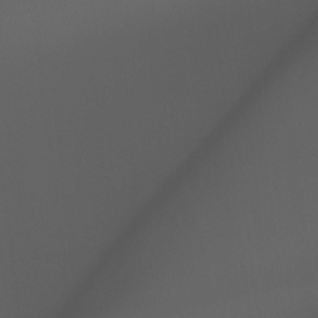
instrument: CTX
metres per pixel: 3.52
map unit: Aa
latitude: -8.9919
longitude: -78.1767
